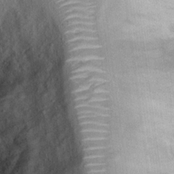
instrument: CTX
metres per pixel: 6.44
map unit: Ht
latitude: 14.4601
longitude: -40.6868
